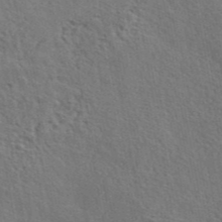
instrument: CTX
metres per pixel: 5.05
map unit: eAb
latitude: 43.7072
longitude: 112.9164
